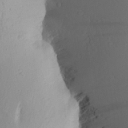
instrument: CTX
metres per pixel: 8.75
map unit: Aa
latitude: 25.2537
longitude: -149.4615
